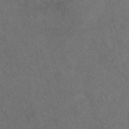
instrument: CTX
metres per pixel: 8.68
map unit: eAb
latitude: 48.1389
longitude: 107.4455
